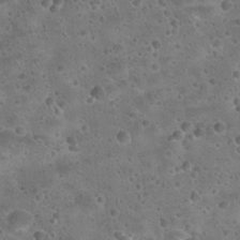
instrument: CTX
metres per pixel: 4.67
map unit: Hto
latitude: 22.8002
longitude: -48.3845
